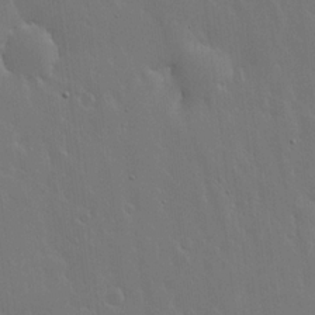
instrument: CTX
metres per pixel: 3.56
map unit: lHvf
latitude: 18.9891
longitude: -116.9136
